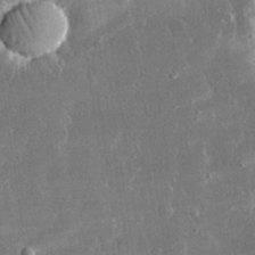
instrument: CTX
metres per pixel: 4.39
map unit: lHvf
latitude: 30.5357
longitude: -93.3292
